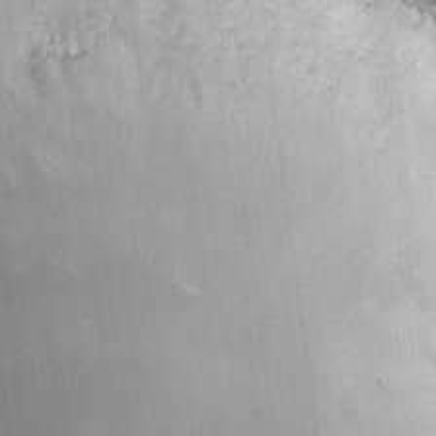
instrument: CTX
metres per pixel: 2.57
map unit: eHh
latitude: 10.0633
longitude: -70.4034
